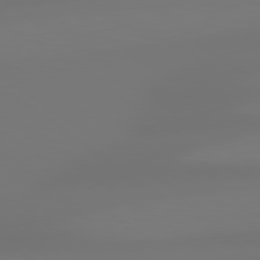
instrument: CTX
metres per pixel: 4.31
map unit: lApd
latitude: 79.1403
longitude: -137.0081
